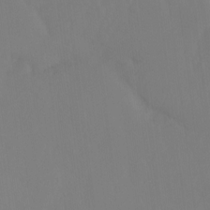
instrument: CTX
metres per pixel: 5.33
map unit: Ht
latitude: -15.3132
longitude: -50.5923
